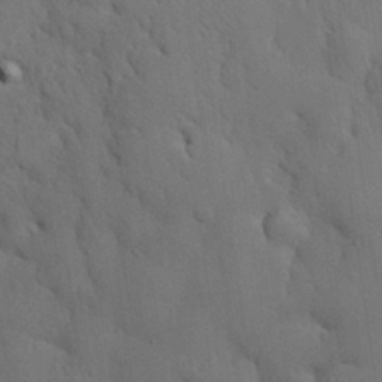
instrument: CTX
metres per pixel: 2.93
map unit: eHh
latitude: 28.8947
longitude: -75.9150
